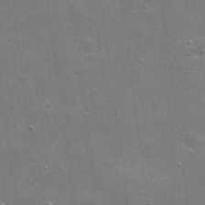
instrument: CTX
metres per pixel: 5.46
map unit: eHh
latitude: 20.8002
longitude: -66.9891
